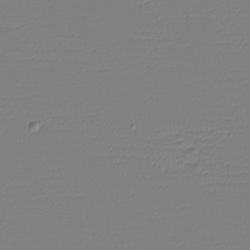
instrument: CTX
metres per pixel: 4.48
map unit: eHh
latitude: -6.0661
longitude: -83.1592
